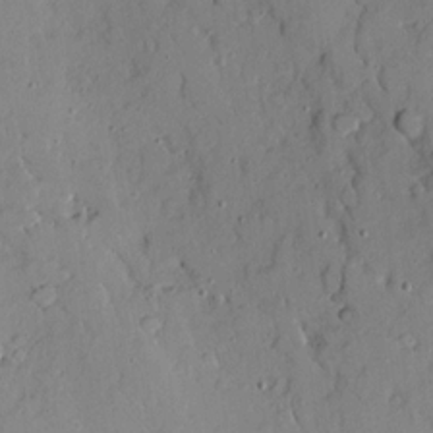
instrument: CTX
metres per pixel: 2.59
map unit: Ave
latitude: 18.3467
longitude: -128.8002
